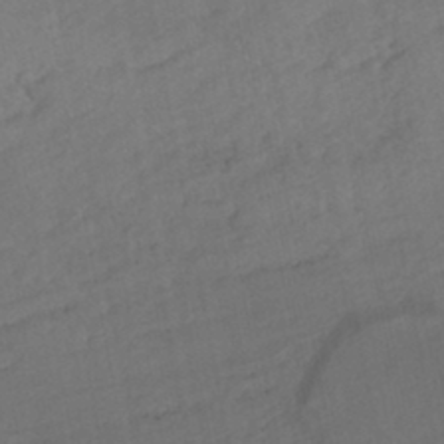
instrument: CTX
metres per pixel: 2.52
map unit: HNhu
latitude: -43.3320
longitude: 101.9367
